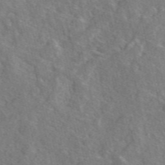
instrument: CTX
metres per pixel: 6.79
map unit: eAb
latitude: 48.6868
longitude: 112.4251
